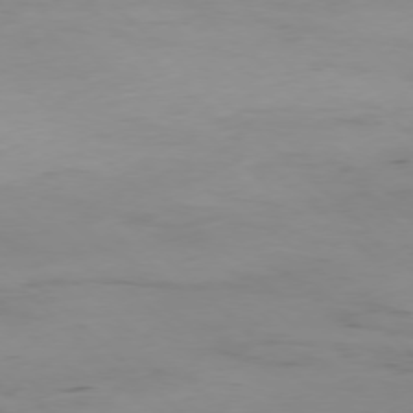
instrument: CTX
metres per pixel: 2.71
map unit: Hpe
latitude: -77.6155
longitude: 11.8422
